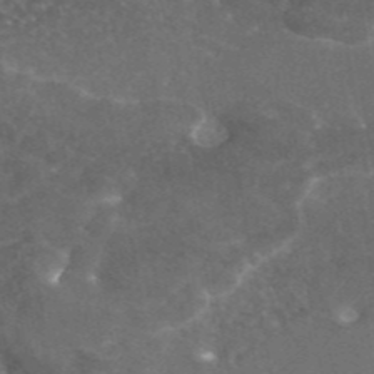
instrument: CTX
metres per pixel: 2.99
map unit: eAb
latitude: 45.3481
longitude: 115.6155
